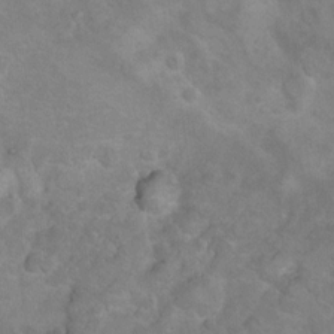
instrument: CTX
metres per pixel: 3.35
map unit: Nhu
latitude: 9.6127
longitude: -23.4048
